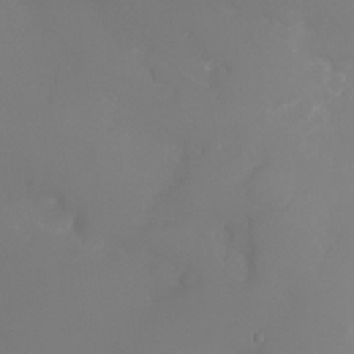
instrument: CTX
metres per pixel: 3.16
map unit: Ht
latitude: -6.2928
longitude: -25.9906
